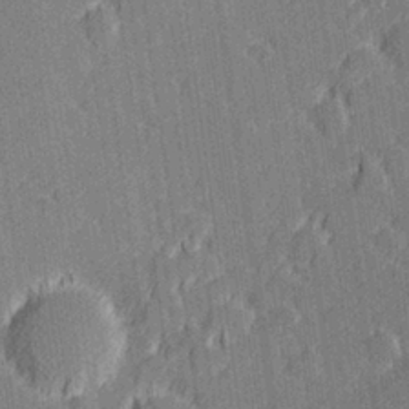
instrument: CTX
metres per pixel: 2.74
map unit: Hve
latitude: 27.1592
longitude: 144.4062
